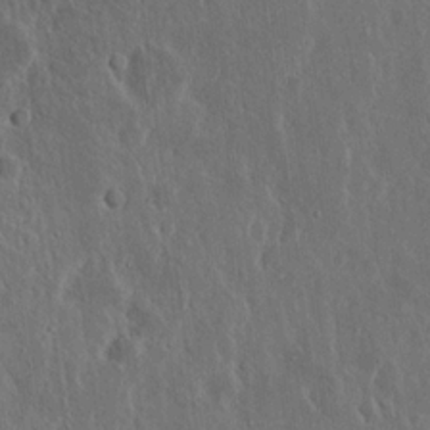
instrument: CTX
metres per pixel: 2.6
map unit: Nhu
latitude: 19.1214
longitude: -72.8191
